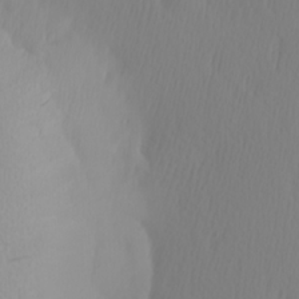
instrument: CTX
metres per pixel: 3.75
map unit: Hve
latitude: 13.0459
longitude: -91.1970
